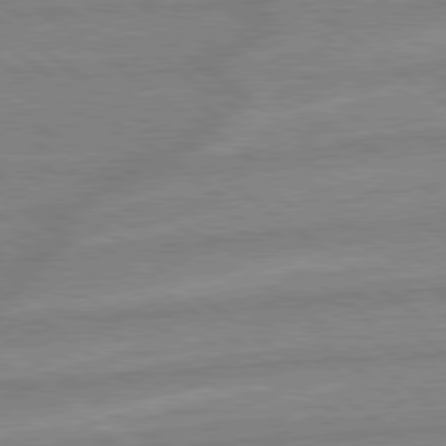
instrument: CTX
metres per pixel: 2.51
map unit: Hpe
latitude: 78.9514
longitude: -164.0822
